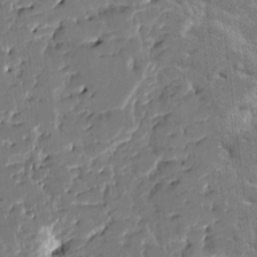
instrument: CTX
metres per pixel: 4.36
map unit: HNhu
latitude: 6.3089
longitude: -5.5560
